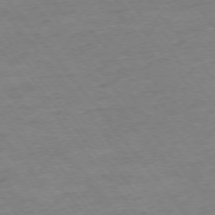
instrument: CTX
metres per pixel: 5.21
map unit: Ap
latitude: -75.3510
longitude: -81.5749
